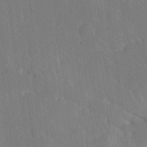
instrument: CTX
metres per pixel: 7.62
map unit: Ave
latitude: 19.7260
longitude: -137.4049
